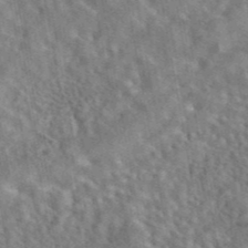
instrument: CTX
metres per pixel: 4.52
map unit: eAb
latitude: 43.1025
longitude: 108.9920
